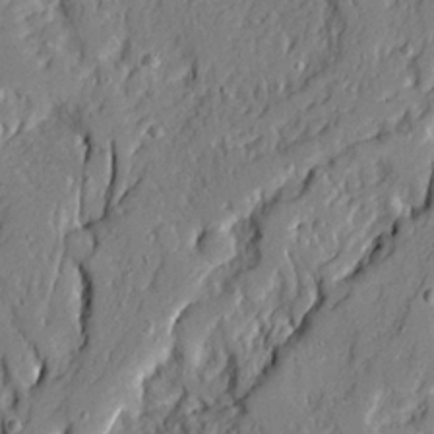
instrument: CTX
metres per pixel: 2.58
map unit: Ave
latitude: 21.0270
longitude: -129.2159
